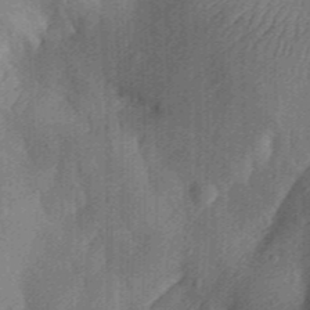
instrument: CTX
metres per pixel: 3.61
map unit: Aa
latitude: 30.5168
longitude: -141.7827
